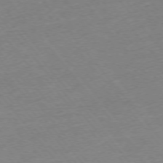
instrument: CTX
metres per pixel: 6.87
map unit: Ap
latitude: -75.8045
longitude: -94.9514
